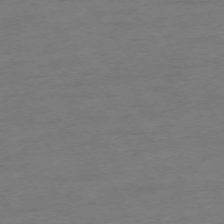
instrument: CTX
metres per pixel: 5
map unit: Ap
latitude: -74.8786
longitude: -72.9136
